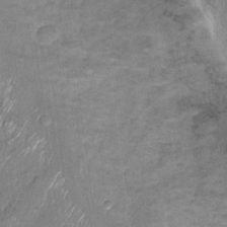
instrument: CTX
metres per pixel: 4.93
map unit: Hto
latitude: 15.0837
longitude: -34.0822
